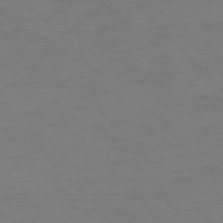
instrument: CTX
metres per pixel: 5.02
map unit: Ap
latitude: -75.5777
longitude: -78.5546
